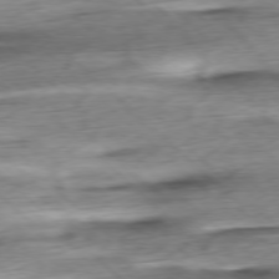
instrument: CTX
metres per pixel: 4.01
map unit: Ap
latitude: -78.1794
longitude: -71.7261
